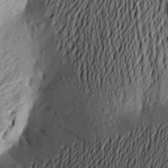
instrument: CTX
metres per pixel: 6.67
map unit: Aa
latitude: 22.8380
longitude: -149.7450
